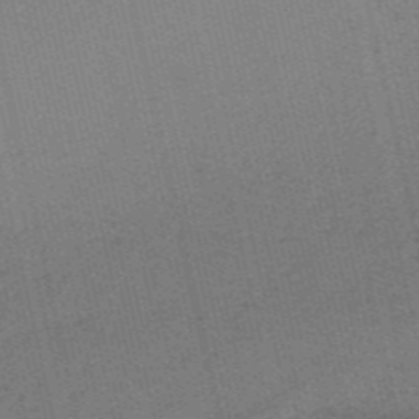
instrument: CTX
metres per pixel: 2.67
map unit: HNb
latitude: -55.4077
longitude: -42.2712
